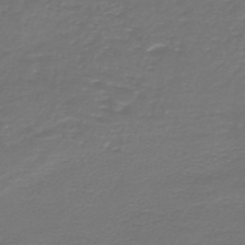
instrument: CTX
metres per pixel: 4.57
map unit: HNb
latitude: -47.3698
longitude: 53.2376
